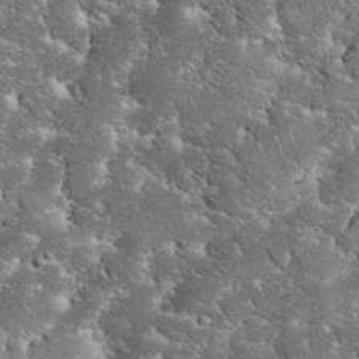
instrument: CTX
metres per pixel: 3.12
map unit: eHh
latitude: 34.0444
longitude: -65.6505
